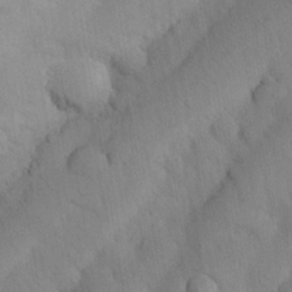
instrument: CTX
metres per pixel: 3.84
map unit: Nhu
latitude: 26.5735
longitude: -72.1389
